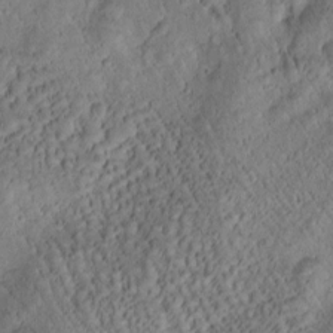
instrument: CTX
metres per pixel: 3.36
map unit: Htu
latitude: -1.7100
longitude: 170.9353
